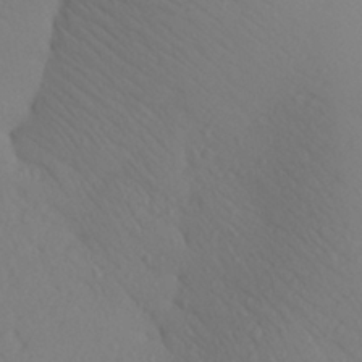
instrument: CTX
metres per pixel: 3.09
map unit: Aa
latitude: 26.1389
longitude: -147.7450
